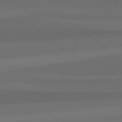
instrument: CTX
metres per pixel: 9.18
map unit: lApd
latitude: 82.3278
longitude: -172.9135
